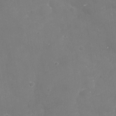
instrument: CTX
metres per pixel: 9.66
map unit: Nhu
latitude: -29.6533
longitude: -78.3845
